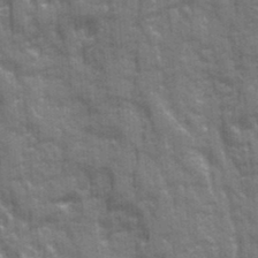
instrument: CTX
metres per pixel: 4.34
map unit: Ave
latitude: 20.4223
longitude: -133.4993
